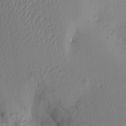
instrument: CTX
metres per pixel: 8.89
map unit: HNhu
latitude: 9.4993
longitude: 15.3888
